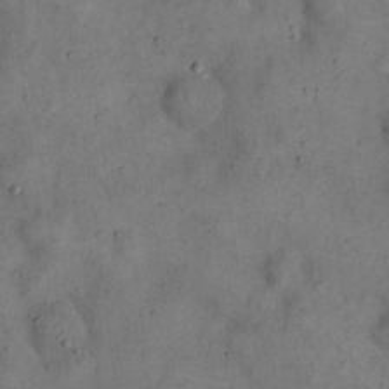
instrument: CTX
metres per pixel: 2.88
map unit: eHh
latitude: 20.3845
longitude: -61.1025
